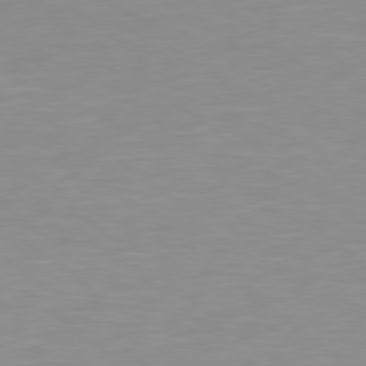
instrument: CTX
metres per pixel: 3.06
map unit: Hpe
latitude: 78.6491
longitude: -172.4412
